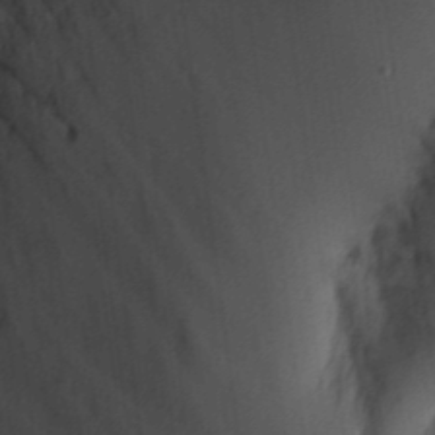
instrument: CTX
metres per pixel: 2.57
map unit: eHh
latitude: 5.3859
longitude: -73.9528
